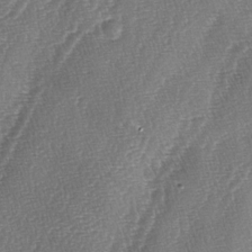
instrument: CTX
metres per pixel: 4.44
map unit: lAa
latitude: -4.5951
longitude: -129.0647
